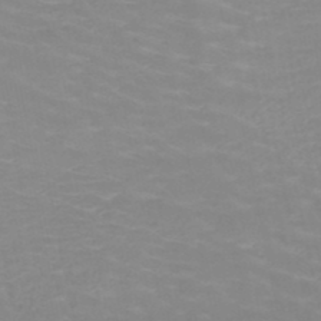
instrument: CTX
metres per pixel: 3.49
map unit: HNb
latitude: -48.2740
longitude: -46.8191
